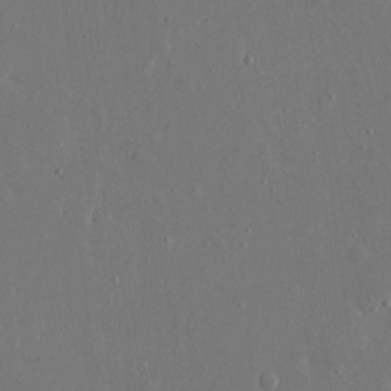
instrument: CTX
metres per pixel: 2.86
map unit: eHh
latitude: 15.6127
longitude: -69.9150
